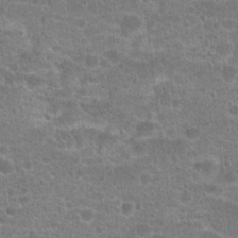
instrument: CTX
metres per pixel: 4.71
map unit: Hto
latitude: 20.2523
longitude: -42.8191
